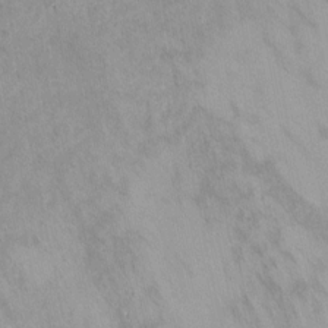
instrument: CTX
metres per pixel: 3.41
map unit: Nhu
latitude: -13.1242
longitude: -39.2348
